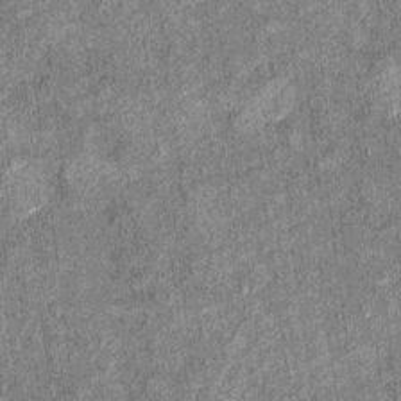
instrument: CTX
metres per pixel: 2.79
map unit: Ht
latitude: 8.7624
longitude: -37.5938
